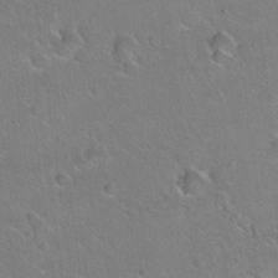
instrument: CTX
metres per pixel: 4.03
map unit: Hto
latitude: 21.1214
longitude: -50.5167
